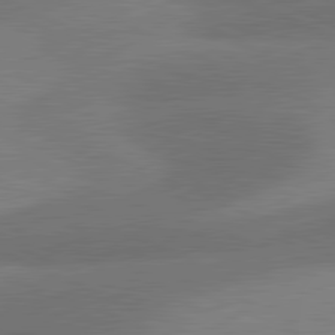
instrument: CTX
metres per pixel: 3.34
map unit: lApd
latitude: 81.1403
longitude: 125.0486
